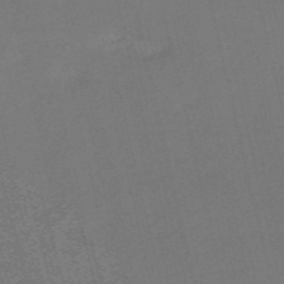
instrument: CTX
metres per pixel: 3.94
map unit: HNb
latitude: -53.6155
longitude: -48.4601
